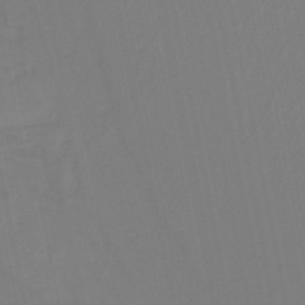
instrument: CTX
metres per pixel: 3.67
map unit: lHb
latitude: -38.1417
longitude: 55.8423
